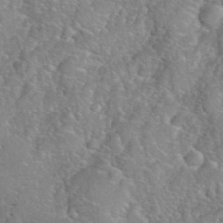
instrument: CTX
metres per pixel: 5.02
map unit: eHh
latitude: 39.9528
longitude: -58.7435
